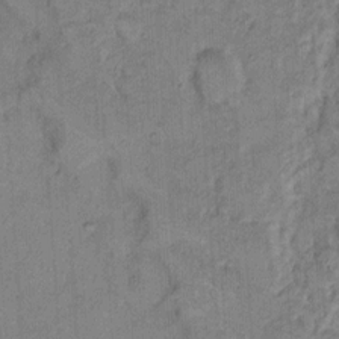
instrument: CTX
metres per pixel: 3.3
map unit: Hto
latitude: 8.8002
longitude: -61.5938
